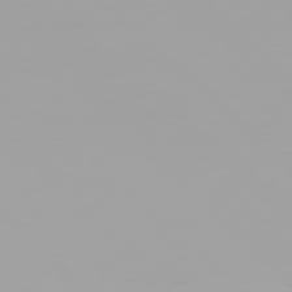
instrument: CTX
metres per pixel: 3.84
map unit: Hpe
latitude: 77.8394
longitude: -137.1592
